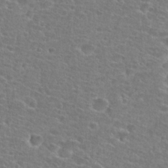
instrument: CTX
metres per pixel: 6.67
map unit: Hto
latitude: 25.9906
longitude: -48.5735
